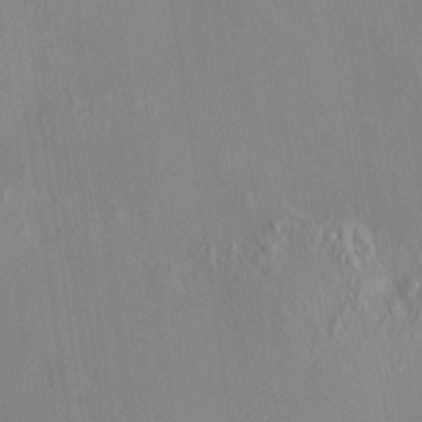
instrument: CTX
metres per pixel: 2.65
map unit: HNhu
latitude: 11.7639
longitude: 10.5196
